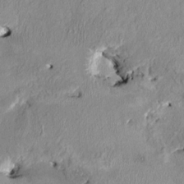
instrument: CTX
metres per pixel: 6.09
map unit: HNhu
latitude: 3.2726
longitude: -4.6679
